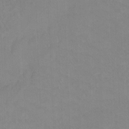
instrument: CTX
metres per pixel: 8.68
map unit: Ht
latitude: -8.0661
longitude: -37.1970
